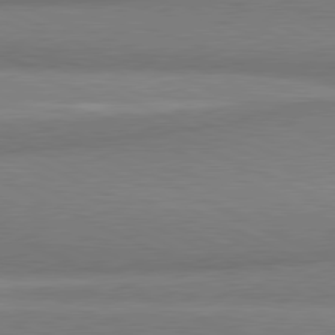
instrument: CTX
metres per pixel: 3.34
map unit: lApd
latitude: 80.8569
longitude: 166.2739
